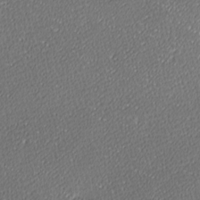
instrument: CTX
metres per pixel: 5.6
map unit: lAa
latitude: -10.7652
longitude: -125.8583
